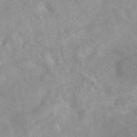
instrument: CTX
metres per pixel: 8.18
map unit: eAb
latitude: 44.8758
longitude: 126.6329
